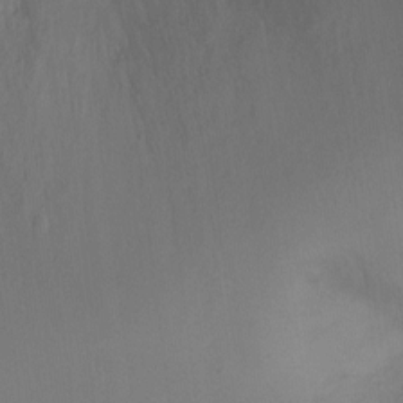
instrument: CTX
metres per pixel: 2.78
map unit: Ht
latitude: -7.0297
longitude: -26.8002
